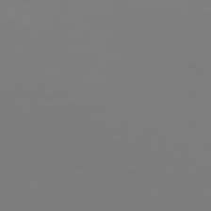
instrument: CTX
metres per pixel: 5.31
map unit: Hpe
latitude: 77.1592
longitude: -130.3657
